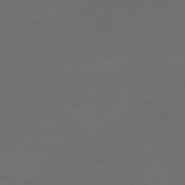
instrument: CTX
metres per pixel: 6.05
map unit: lApd
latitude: 80.1200
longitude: -115.9528
